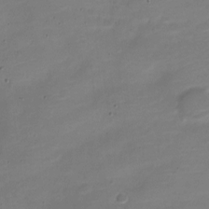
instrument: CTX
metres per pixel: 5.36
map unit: Nve
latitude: -21.8233
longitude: 104.9352
